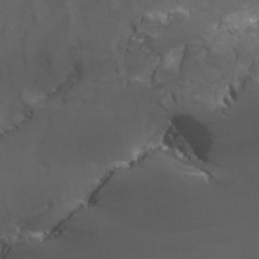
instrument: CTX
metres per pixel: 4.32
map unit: Nhu
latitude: -9.1053
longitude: -78.5357
